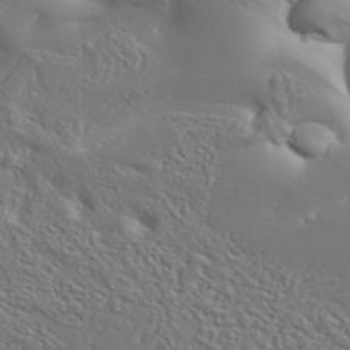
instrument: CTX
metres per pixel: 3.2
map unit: Aa
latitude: 34.0822
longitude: -134.2900
